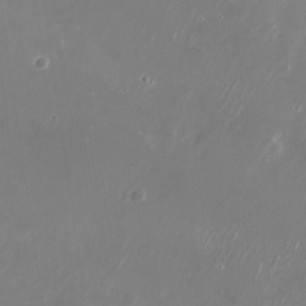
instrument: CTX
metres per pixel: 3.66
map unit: Nhu
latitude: -29.4454
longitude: -69.9717
